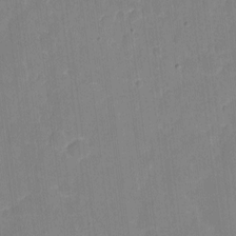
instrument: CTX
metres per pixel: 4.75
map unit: eHh
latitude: 4.3467
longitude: -67.4426
